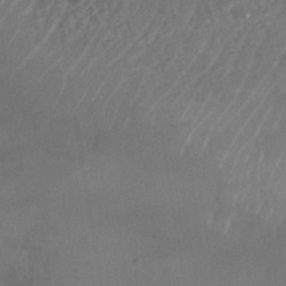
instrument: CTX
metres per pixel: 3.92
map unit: Nhe
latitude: -39.5210
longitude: -117.9528
